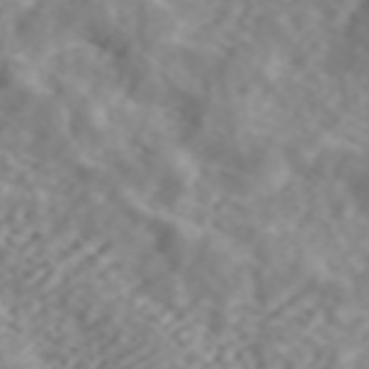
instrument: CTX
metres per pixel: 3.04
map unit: ANa
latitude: 44.7435
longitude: 21.8044
